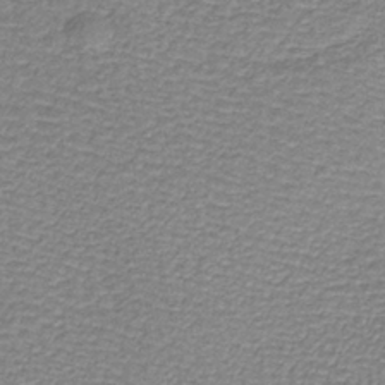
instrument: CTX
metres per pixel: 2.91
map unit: lHb
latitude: -40.1228
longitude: 62.4629
